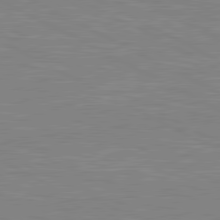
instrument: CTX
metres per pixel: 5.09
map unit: lApd
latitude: 80.7435
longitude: 170.6330
